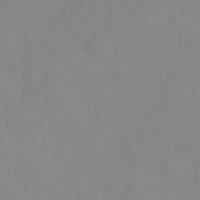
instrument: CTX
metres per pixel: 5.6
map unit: Ht
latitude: -8.6707
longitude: -34.0822
